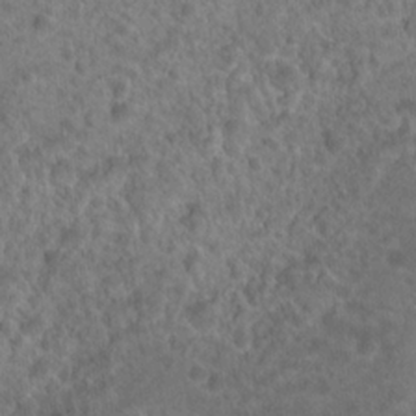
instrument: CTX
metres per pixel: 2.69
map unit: Hto
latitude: 18.9324
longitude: -40.5734
